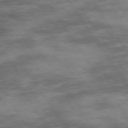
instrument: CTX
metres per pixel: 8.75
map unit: Hpe
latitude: 73.9906
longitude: -142.5546
